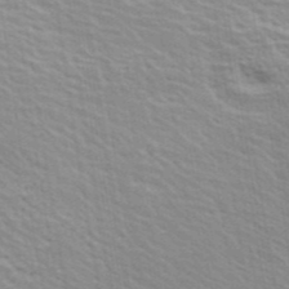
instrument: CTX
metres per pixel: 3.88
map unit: ANa
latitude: 41.0269
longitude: 29.9367
